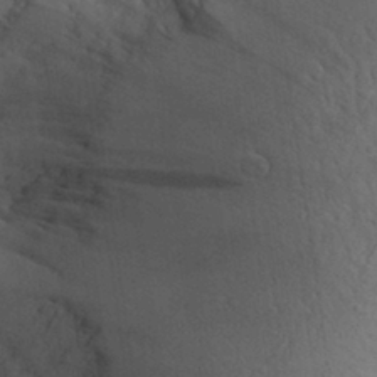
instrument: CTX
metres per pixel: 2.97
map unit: Aa
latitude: 30.3845
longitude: -144.8947
